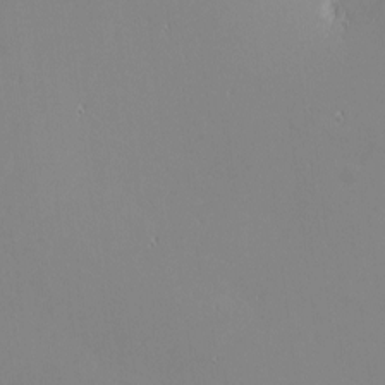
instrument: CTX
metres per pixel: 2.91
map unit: eHh
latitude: -2.6707
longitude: -80.8569
